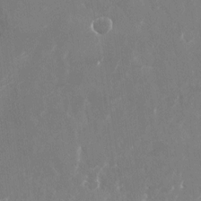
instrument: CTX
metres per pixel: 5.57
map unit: Nhu
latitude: -22.3684
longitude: -72.4601
